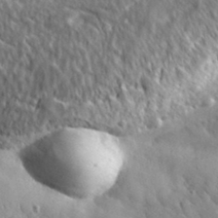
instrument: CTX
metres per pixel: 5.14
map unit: lHvf
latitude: 35.4048
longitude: -86.8191
